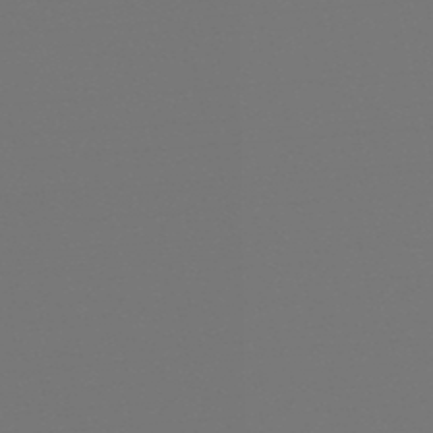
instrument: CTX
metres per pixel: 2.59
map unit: eHb
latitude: -50.1228
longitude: 78.8597
